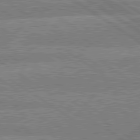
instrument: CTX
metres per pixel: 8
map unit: lApd
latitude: 79.6127
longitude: -157.8205
